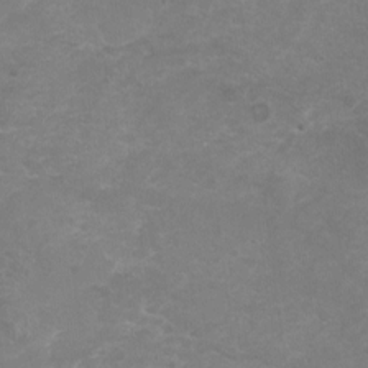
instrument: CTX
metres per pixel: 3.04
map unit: Nhu
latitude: -16.4818
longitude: -57.5560
